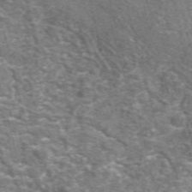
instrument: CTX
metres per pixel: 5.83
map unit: eAb
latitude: 44.4601
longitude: 111.5399
